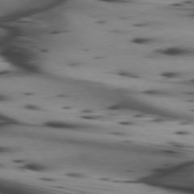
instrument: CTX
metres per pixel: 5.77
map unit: lApd
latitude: 74.4979
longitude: -65.2537
